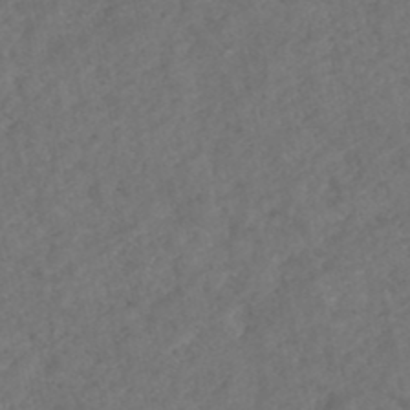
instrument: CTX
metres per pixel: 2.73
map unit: HNhu
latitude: -48.2740
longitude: 97.3132
